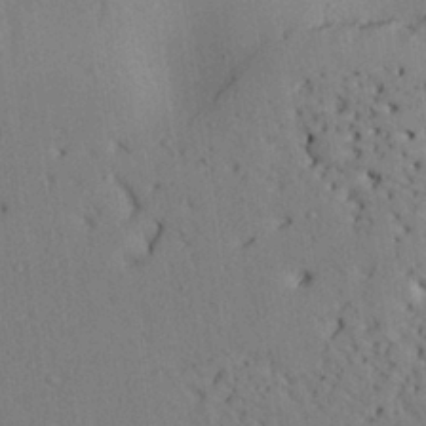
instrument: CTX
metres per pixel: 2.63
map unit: Aa
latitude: 26.9892
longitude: -137.9906
